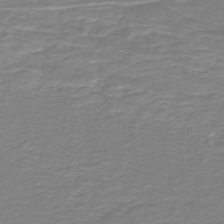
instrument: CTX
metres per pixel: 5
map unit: HNb
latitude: -46.2361
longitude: 52.5762
